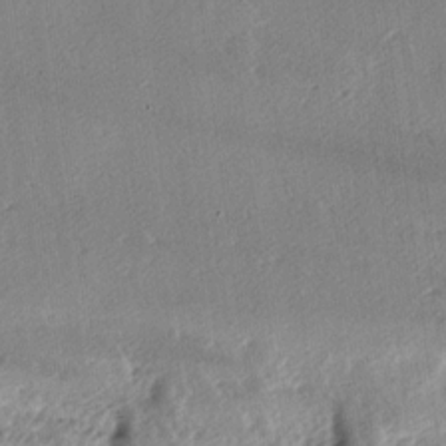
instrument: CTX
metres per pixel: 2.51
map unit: lAa
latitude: -6.2928
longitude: -124.4034
